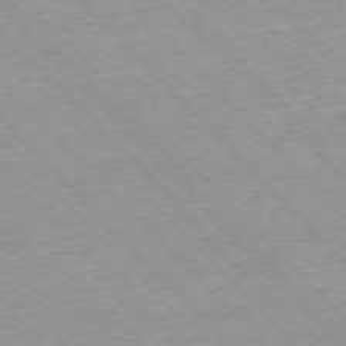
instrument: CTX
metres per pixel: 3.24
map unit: Ap
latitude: -76.5952
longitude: -87.4237
